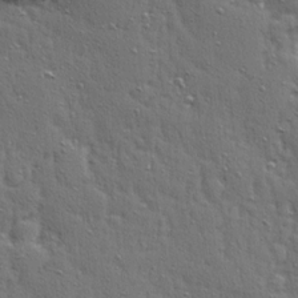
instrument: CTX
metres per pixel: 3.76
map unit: Ave
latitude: 15.9528
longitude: -104.6491
